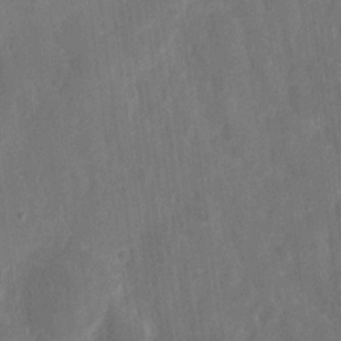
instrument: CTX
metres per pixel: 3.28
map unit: eHh
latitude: 8.0444
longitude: -69.7072
